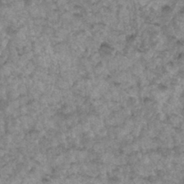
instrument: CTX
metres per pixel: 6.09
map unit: Hto
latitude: 34.3278
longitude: -49.5560
